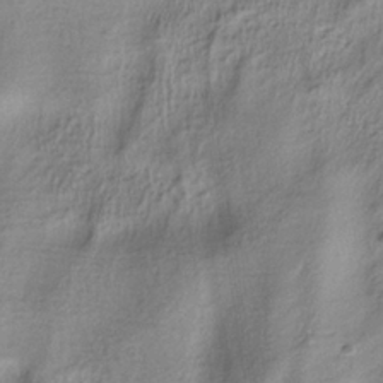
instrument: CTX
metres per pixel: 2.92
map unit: ANa
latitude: -37.5966
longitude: 94.3306
